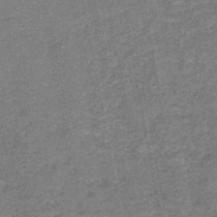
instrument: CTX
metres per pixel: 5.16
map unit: HNb
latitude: -48.0661
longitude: 55.8989
